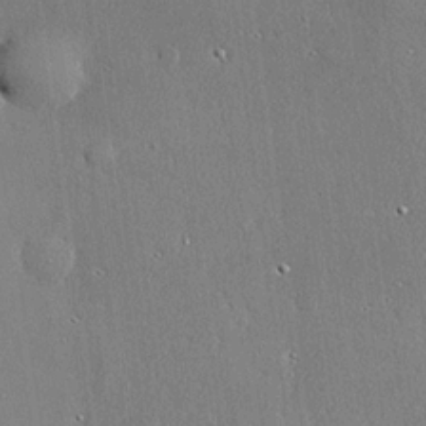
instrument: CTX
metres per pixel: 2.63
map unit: lHvf
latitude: 20.9892
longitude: 145.3321
